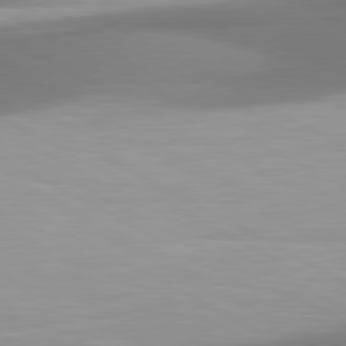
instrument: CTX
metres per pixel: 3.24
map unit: lApd
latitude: 80.8569
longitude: 174.3684
